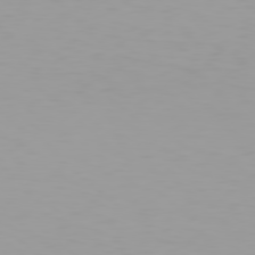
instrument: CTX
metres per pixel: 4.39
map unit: Hpe
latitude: 78.3090
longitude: -145.1592
